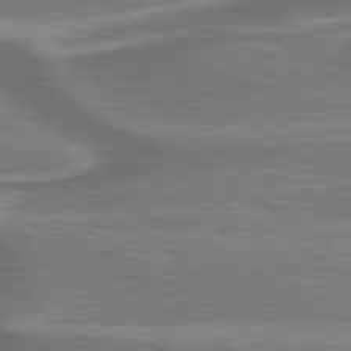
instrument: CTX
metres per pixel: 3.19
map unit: lApd
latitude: 79.7828
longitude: 171.3510
